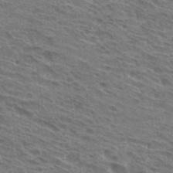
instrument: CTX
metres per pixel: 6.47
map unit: Hto
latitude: 30.5924
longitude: -44.6679
